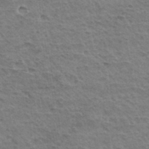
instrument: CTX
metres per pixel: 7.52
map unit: Hto
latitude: 35.2348
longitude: -43.7828
